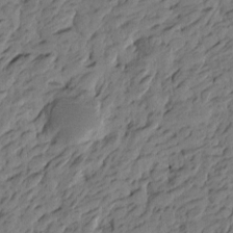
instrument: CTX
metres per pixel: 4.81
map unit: Htu
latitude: -4.9730
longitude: -177.2348
